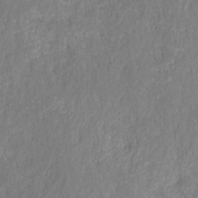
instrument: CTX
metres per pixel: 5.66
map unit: HNhu
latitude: -28.0661
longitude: 73.8800
